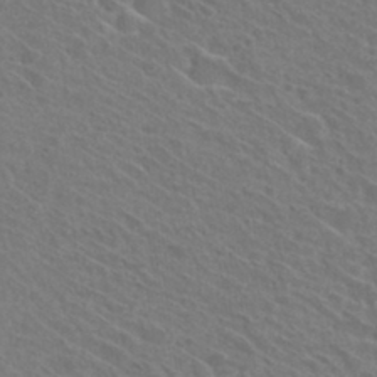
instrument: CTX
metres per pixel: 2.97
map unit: Hto
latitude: 31.1215
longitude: -47.1026
